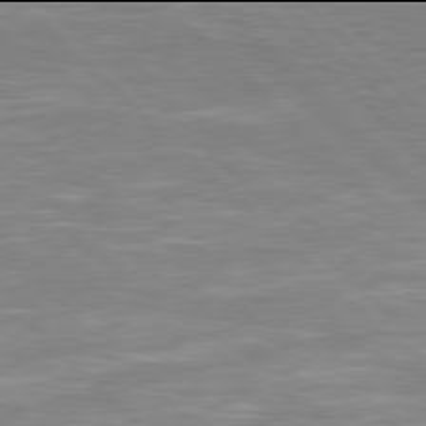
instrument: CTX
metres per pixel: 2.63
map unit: Hpe
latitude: 77.9906
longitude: -124.3278
